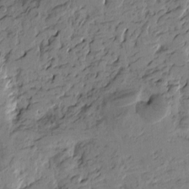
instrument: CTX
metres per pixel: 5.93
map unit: Htu
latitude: -4.4818
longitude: -177.1214
